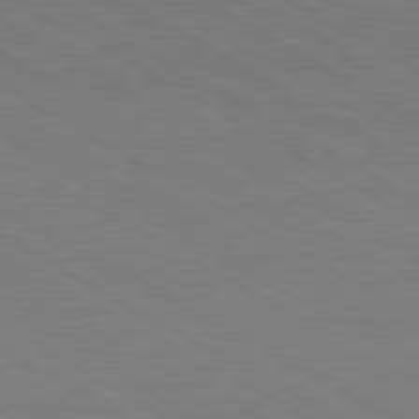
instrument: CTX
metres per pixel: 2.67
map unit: Ap
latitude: -81.6911
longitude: -72.6113
